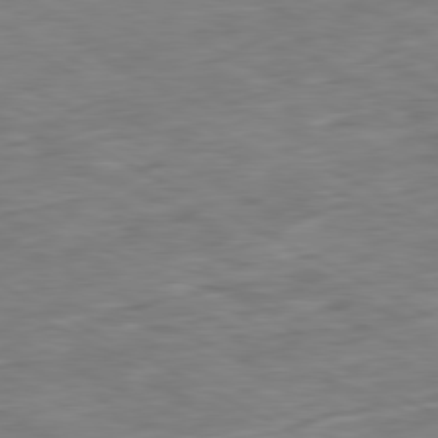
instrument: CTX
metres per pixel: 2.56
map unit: Ap
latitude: -80.8408
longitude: -80.8380
